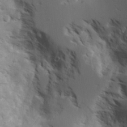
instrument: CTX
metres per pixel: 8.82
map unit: Aa
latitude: 24.5545
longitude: -126.7624
